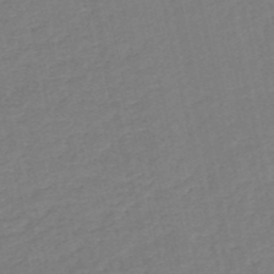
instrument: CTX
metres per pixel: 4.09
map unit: HNb
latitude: -53.0486
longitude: -48.6302
